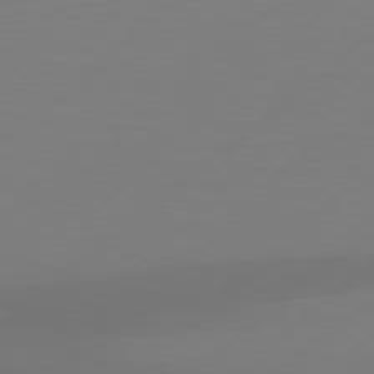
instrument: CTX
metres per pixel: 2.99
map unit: Hpe
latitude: 78.8569
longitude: -132.4034
